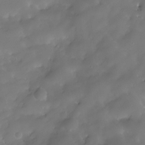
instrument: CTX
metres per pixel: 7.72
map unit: HNhu
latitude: -23.7478
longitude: 50.9920
